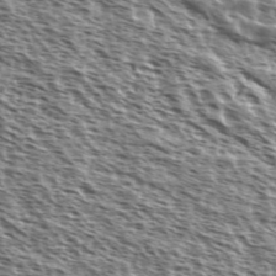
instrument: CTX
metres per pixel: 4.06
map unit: Ave
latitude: 37.8961
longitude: -110.9703
